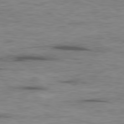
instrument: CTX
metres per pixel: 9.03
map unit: Ap
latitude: -80.2173
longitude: -91.7261
